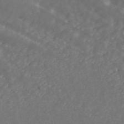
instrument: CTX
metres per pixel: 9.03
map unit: ANa
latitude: 45.1970
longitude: 28.3873
